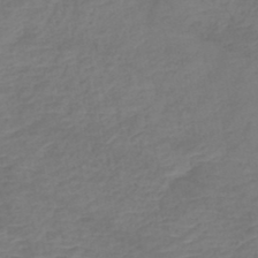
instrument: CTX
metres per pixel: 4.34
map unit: Nhe
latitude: -47.0675
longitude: 152.4440
